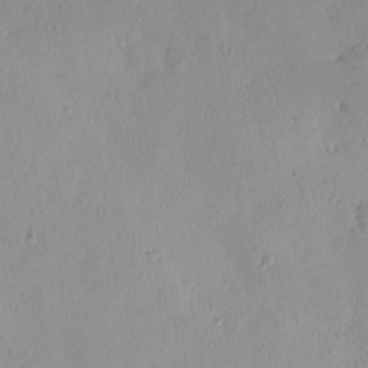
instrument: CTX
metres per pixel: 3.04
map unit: eHh
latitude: 0.1955
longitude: 18.5952
